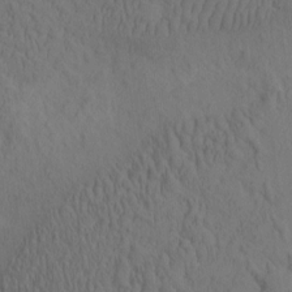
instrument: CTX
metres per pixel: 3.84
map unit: eHh
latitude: -1.4077
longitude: 17.8990
